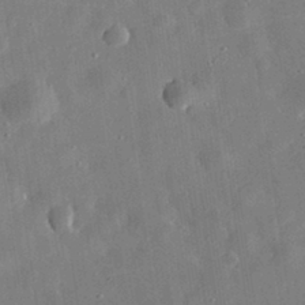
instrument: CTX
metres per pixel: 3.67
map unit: eHh
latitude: 32.1767
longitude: -77.0458
